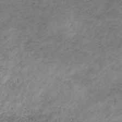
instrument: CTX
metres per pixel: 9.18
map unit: HNb
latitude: -32.5952
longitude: 61.4265
